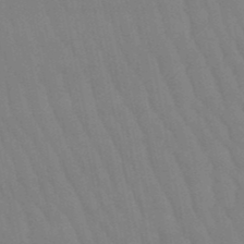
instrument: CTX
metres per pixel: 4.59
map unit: lHb
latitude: -50.2361
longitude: 70.8597
